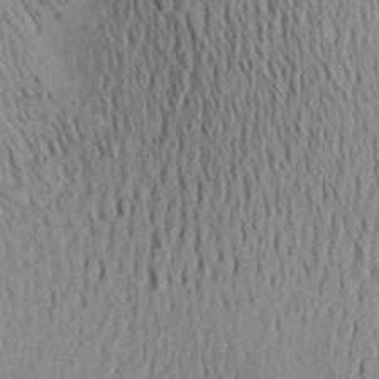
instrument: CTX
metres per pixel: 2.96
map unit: Aa
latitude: 19.6882
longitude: -144.5923
